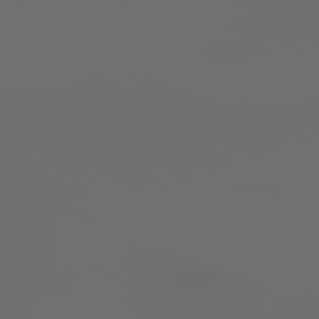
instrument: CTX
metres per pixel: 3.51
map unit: lApd
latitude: 79.4049
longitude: -175.9339
